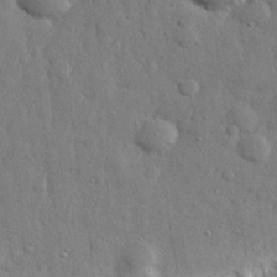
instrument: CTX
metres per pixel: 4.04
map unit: eHh
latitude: 28.5357
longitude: -74.8380
